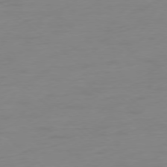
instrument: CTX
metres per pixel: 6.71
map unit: Ap
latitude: -78.2361
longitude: -76.9324
